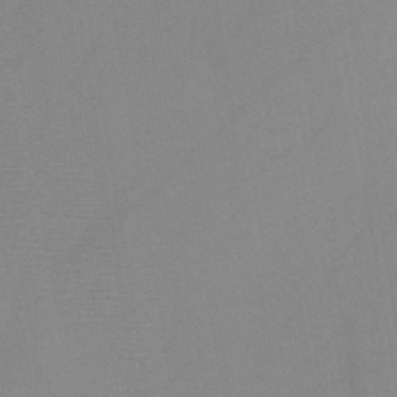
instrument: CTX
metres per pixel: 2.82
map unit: HNb
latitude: -46.4251
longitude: -39.2159
